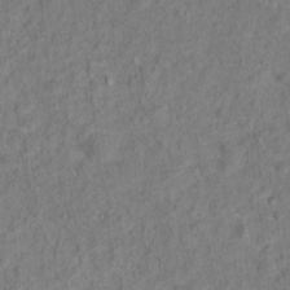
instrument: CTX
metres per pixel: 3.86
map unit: Hto
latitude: 13.7828
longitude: -37.6694
